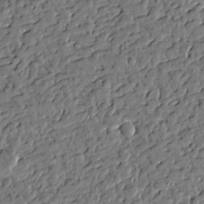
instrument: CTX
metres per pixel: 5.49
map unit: Htu
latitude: 0.2522
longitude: -178.4979
